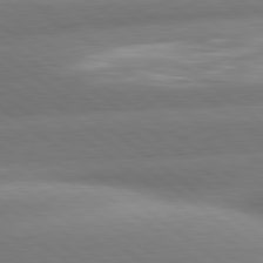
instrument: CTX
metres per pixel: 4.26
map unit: lApd
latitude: 80.5168
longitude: -160.7057
